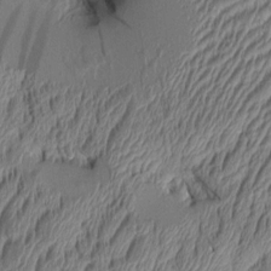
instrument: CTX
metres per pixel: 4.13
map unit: Aa
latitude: 8.2145
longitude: -129.5371
